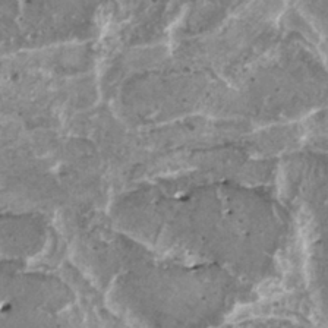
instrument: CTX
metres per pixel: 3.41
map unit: HNhu
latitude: 1.5371
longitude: 6.2361
